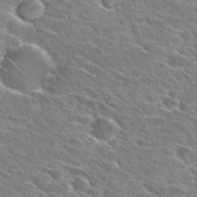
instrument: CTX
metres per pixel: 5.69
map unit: Hto
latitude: 28.4601
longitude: -42.8002
